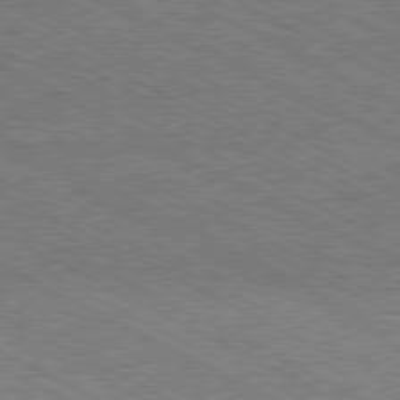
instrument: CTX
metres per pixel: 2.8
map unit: Hpe
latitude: -81.1431
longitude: 20.9919
